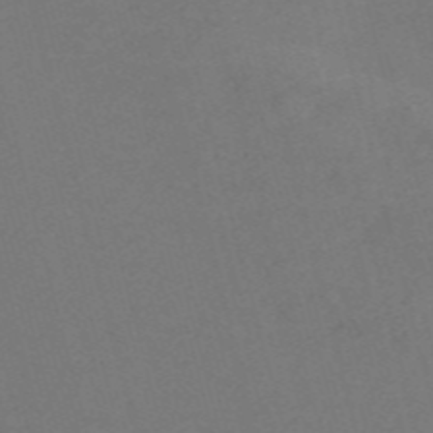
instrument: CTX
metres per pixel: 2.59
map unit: Nve
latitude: -57.3698
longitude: 52.0850
